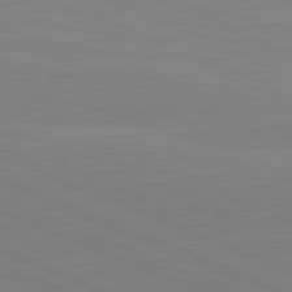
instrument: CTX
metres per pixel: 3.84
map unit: lApd
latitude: 81.6505
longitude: -169.5749
